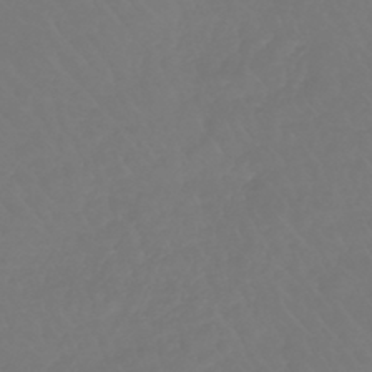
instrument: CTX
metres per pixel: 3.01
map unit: lHb
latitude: -42.6707
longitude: 67.5588
